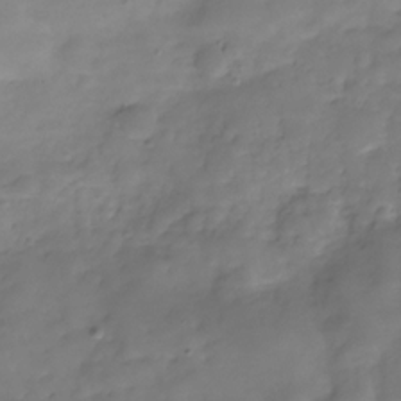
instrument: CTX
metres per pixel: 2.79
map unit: Hve
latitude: -30.2739
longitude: 94.0850
